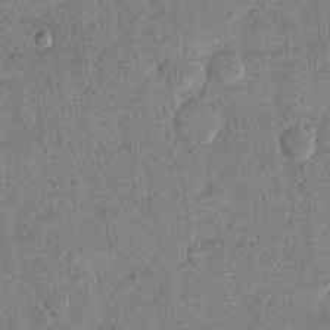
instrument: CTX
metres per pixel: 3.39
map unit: eHh
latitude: 13.6505
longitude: -68.4790
